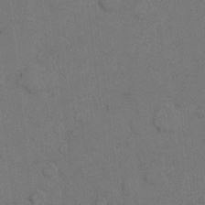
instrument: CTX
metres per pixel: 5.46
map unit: eHh
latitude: 7.5182
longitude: -63.0270
